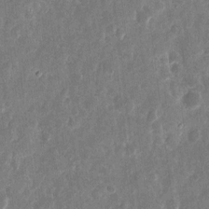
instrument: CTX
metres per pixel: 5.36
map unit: eHh
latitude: 11.2159
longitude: -72.8191
